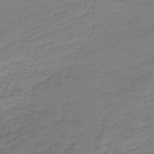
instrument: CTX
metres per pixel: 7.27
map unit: lHb
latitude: -42.7463
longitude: 58.4251
